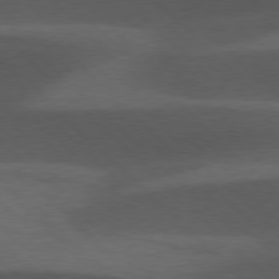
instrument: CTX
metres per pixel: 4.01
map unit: lApd
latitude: 77.2537
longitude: -60.4790
